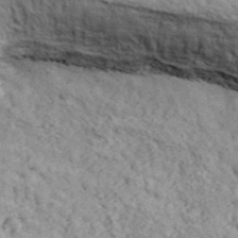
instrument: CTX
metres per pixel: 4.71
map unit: eHh
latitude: 43.4615
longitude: -90.1011
